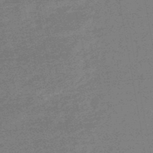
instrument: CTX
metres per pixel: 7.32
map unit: lHb
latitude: -48.6141
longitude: 82.3684
